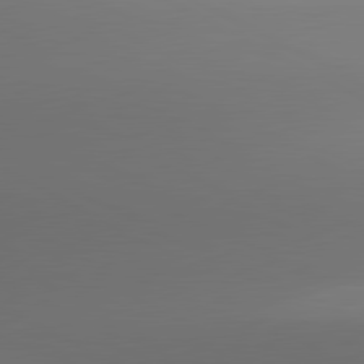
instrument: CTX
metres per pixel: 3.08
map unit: lApd
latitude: 80.9892
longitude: 136.1039
